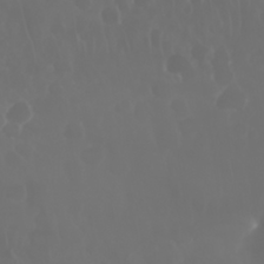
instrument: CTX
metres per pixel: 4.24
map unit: Nhu
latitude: 28.6868
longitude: -64.1578
